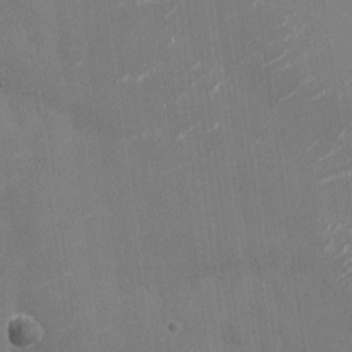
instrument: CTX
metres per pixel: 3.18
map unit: Nhu
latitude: -27.8044
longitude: -74.8758
